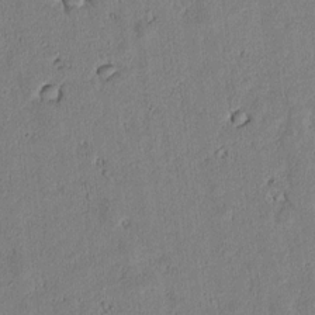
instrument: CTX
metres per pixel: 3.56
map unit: lAvf
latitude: 6.0444
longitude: 168.4062
